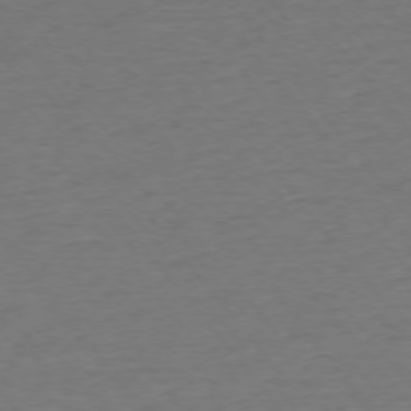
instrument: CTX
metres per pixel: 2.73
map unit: Ap
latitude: -75.5777
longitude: -84.2334
